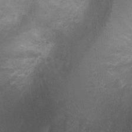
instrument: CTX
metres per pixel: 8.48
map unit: Ht
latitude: 3.6316
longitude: -19.9339
